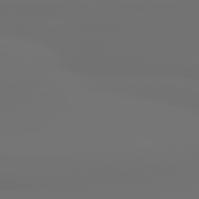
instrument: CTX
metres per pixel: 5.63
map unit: lApd
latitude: 79.9528
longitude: 177.0486
